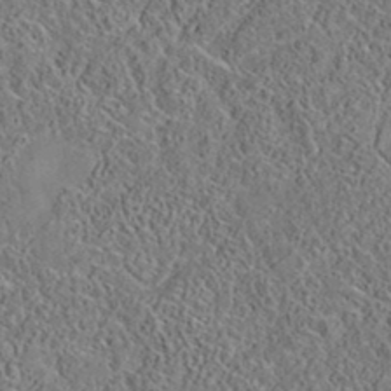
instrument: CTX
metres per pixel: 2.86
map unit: eAb
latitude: 35.5938
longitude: 108.9164
